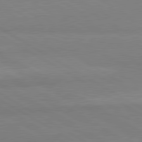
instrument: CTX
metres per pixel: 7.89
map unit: lApd
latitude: 80.7624
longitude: -178.4412
